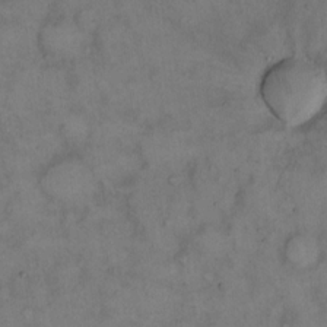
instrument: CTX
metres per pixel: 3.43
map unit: eHh
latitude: 14.7813
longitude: -62.2145
